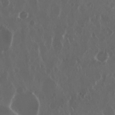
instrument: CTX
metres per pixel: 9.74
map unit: Nhu
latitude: 29.8205
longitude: -59.8772
